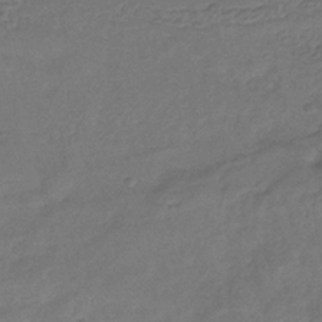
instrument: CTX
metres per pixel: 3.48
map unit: eHb
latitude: -35.4832
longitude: 81.8423
